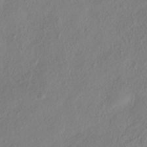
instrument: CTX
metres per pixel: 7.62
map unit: HNhu
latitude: -41.2187
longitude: 108.1795
